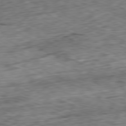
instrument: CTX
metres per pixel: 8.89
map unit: Ap
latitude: -80.7086
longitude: -72.4223
